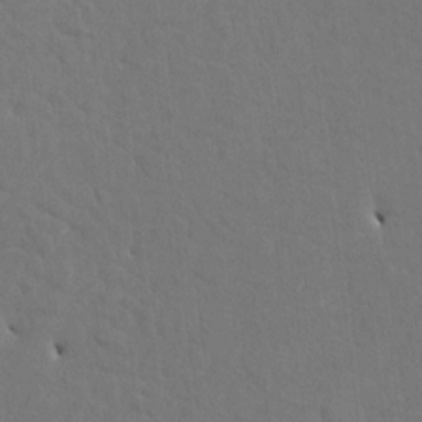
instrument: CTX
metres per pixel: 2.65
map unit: HNhu
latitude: 7.3671
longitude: -4.0633
